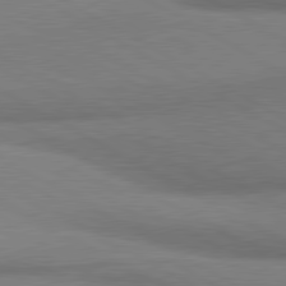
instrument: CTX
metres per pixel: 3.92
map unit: lApd
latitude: 80.6113
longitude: 166.2173
